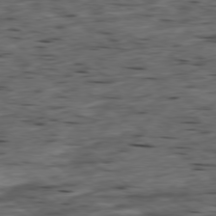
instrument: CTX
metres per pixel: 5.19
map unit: Ap
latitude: -79.4076
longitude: -90.4412
